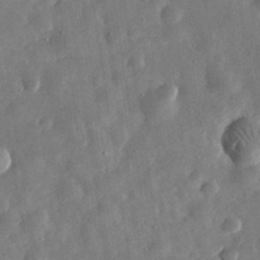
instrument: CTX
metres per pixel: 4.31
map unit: eHh
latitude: 32.5546
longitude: -77.0836
